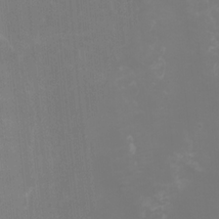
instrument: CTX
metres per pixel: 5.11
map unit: Nhu
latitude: -8.1228
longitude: -84.7624
